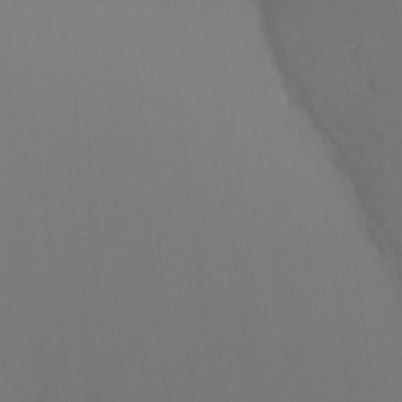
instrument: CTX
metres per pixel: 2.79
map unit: Ht
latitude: -16.1984
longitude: -48.3467
